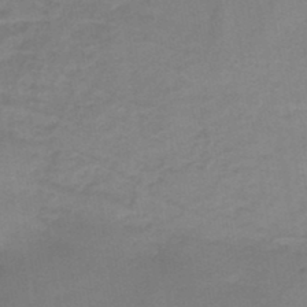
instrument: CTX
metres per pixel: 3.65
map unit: HNb
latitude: -46.5951
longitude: -38.8569
